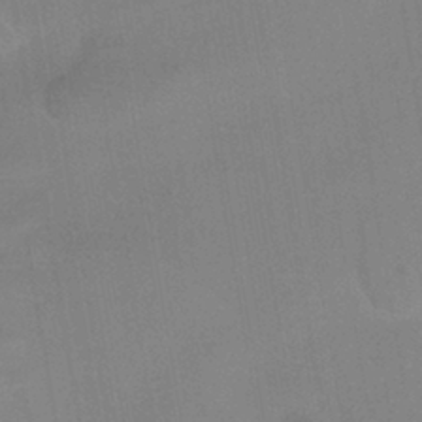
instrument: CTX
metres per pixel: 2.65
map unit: HNhu
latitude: -42.3306
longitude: 102.5574
